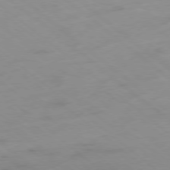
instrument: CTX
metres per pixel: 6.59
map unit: Hpe
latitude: -78.5762
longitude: -16.8947
